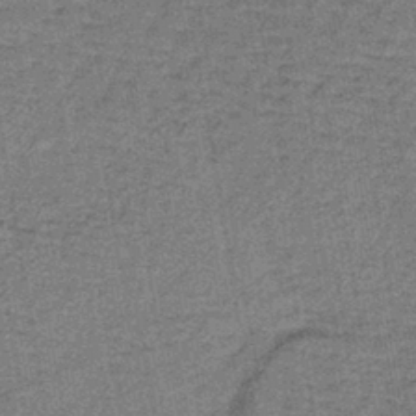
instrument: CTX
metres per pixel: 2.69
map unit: lHb
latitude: -40.5196
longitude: 58.7274
